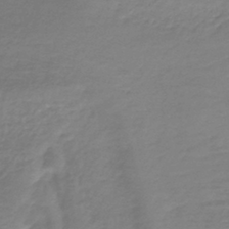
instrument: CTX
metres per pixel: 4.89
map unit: lHb
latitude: -40.4062
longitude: 69.9367
